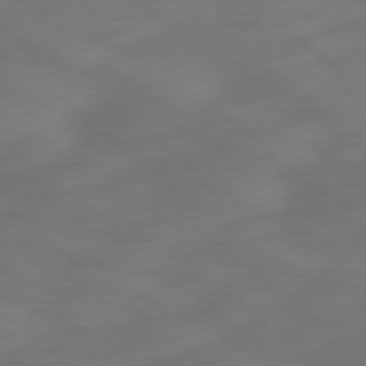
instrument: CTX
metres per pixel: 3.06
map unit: Ap
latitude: -78.6896
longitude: -67.8016
